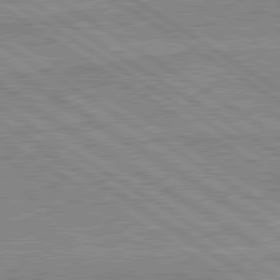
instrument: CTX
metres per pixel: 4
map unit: lApd
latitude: 80.1578
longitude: -174.6113
